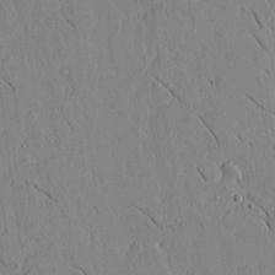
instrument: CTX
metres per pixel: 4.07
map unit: lAvf
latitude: 15.7639
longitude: -125.5560
